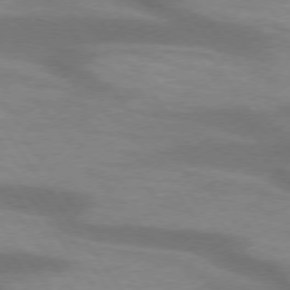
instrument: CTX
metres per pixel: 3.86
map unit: lApd
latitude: 74.1011
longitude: -54.5735
